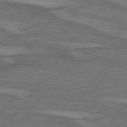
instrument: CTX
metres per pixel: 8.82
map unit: lApd
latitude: 74.9136
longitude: -78.4790
